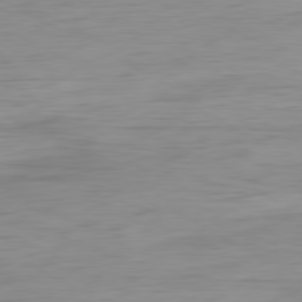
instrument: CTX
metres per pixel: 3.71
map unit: Ap
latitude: -80.5763
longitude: -61.5182
